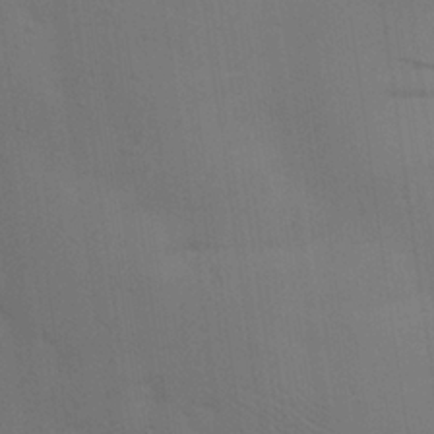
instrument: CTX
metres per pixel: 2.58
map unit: eHh
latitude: 24.9135
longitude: -71.6316
